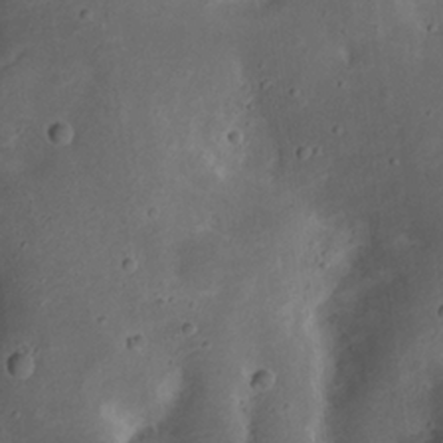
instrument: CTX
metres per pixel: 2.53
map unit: Nhu
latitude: 19.1214
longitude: -74.2523
